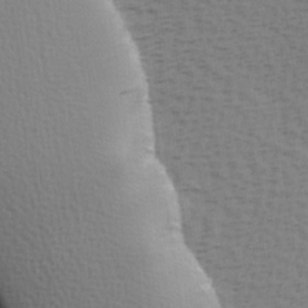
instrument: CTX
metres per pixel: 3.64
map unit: Hve
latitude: 2.1200
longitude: -125.1970
